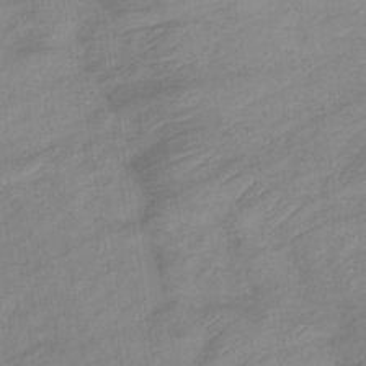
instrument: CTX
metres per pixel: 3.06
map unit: eHb
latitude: -33.4077
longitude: 71.6722
